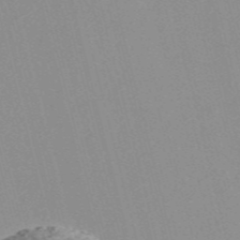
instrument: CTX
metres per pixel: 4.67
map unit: Nve
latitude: -56.7841
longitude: 52.0094
